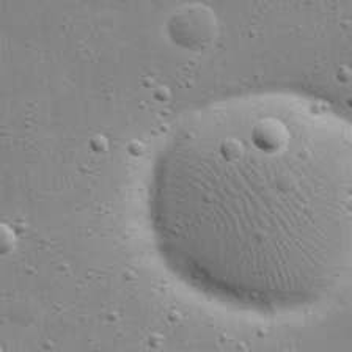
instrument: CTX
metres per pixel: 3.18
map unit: eHh
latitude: 21.5749
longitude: -66.9891
